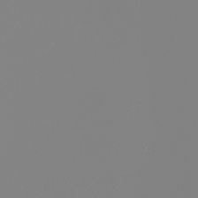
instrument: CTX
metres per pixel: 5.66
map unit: eHh
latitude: -6.1228
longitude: -85.4615
